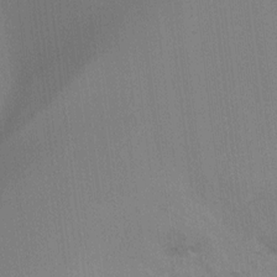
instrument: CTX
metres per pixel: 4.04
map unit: Ht
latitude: -16.0094
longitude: -48.7624
